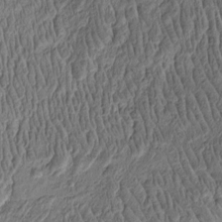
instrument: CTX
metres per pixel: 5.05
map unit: Htu
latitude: -3.8044
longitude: 156.5763
